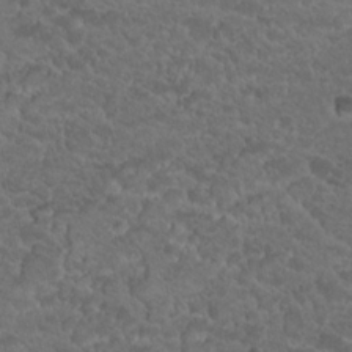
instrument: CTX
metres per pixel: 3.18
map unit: Hto
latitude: 19.5749
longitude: -34.3467
